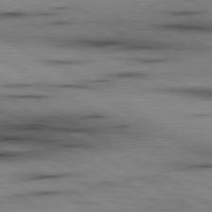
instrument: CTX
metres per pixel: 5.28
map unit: lApd
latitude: 80.0822
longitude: 158.9163
